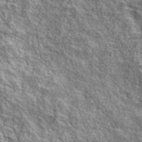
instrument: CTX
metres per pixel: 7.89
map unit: lHvf
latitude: 38.6490
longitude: -90.4790
